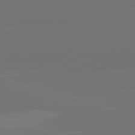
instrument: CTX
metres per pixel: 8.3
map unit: lApd
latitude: 82.1011
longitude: 154.8408
